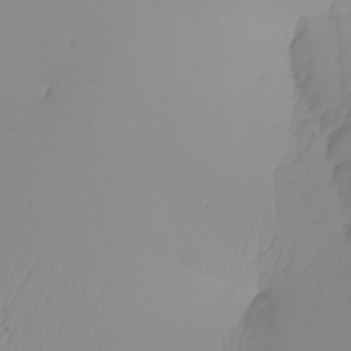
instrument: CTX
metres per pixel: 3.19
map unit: Nhu
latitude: -5.2376
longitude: -94.2334
